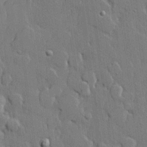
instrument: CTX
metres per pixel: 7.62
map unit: lHvf
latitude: 21.1592
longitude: 146.5196
